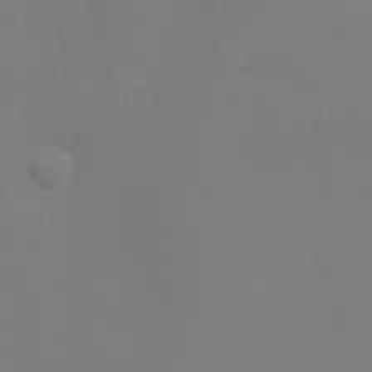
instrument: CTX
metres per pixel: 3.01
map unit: lHvf
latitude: 24.1766
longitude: 140.9731
